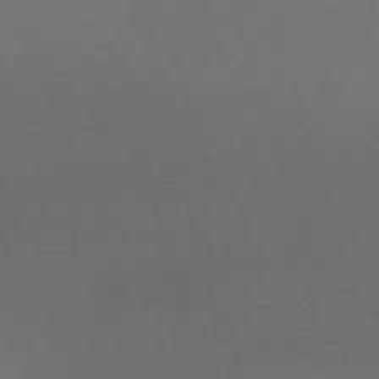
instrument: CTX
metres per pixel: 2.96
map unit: Nhu
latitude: -68.1794
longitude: 37.8044
